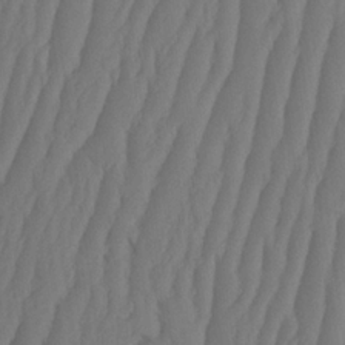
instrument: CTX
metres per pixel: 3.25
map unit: HNhu
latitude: -1.8234
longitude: 13.9745
